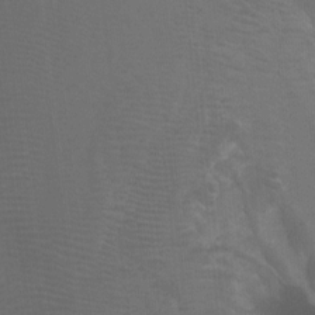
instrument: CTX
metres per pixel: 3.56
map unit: Nhu
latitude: -9.1809
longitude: -77.7449
